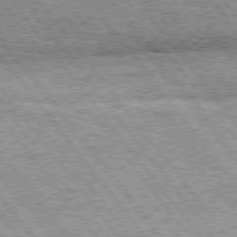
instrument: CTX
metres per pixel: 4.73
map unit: Hpe
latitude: 75.4238
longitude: -156.4034
